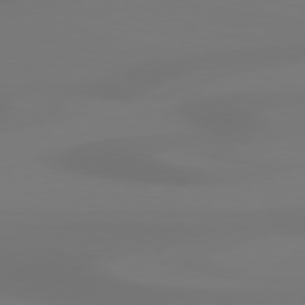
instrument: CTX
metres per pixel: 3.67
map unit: Hpe
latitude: 78.2712
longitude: -129.4426
